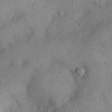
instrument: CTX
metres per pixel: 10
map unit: eHh
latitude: 21.0459
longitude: -61.2159
